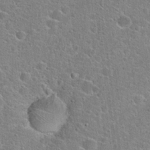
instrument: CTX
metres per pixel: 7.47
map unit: Hto
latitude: 22.1389
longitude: -44.5546
